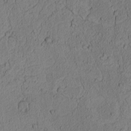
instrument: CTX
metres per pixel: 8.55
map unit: Nhu
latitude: -6.1605
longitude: -153.4805
